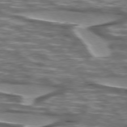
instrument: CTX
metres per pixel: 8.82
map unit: lApd
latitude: 75.0270
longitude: -57.9528
